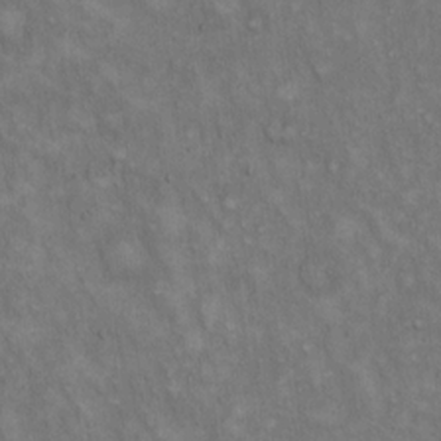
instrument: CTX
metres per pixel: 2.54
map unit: Hto
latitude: 15.0081
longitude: -60.7057
